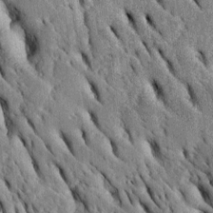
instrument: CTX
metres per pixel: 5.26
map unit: Htu
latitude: -2.3684
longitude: 151.5210
